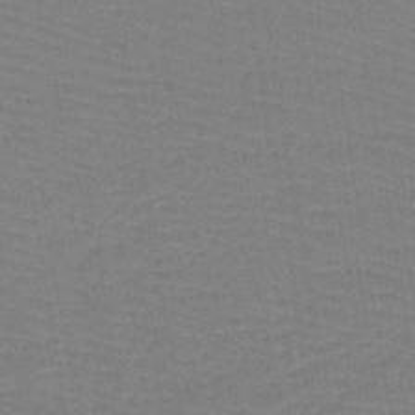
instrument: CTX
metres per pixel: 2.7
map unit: lHb
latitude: -38.9920
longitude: 58.3873
